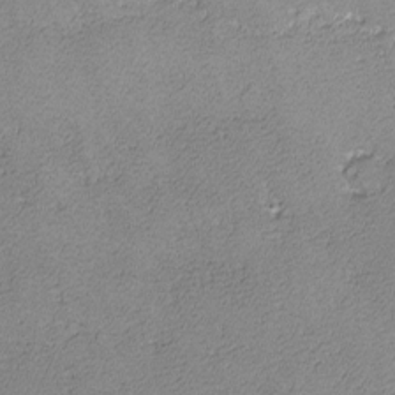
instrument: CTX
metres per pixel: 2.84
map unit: lHvf
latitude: -13.7667
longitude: -103.5182
